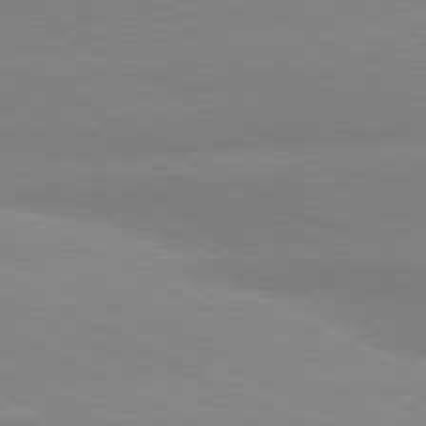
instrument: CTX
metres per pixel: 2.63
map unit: lApd
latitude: 80.7624
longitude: -154.7057
